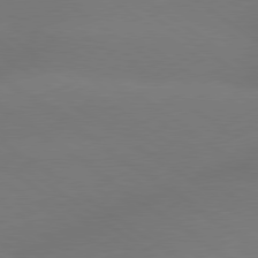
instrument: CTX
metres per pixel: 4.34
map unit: lApd
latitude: 79.4616
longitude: -151.4237
